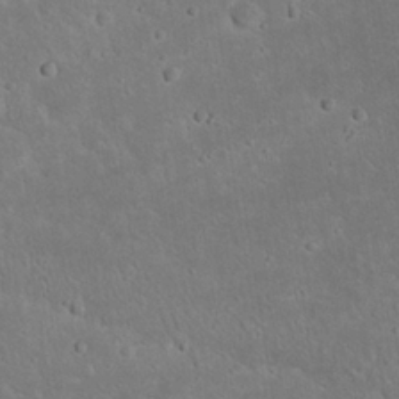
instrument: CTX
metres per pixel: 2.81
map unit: Nhu
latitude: 23.3293
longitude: -71.6694
